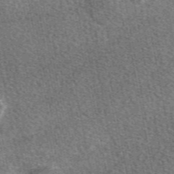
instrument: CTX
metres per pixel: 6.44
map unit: eAb
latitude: 48.7813
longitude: 117.2753
